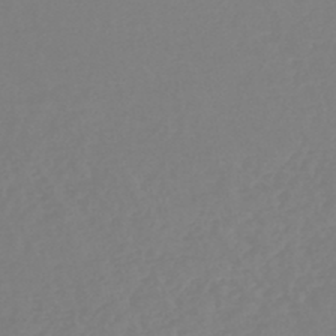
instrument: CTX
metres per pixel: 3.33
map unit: lHb
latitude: -44.9920
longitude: 72.2739
